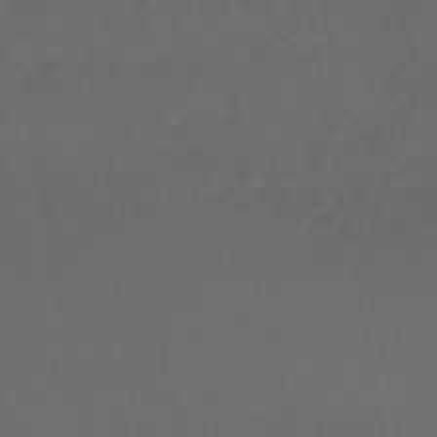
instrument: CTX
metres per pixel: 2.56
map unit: lHb
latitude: -46.5951
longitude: 75.2565
